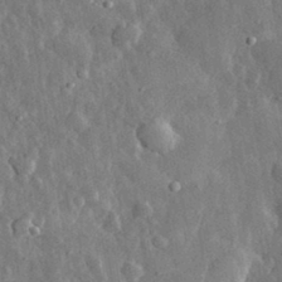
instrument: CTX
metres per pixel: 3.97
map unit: eHh
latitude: 31.2726
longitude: -79.9717
